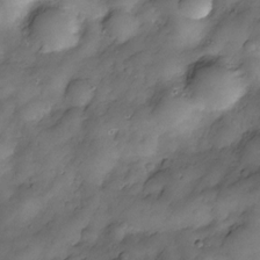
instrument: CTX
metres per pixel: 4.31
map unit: Nve
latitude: -26.0661
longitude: -148.8569
